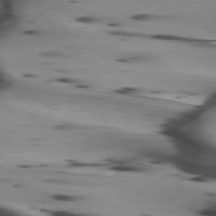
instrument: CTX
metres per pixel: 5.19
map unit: lApd
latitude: 75.2348
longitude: -64.9892
